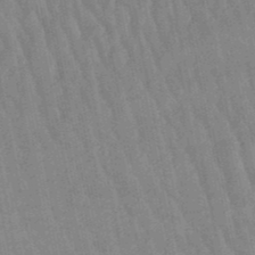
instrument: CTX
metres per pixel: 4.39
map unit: lHb
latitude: -48.7841
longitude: 74.7275
